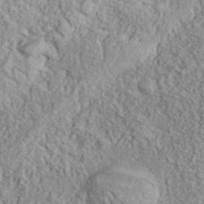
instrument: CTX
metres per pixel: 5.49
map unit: eHh
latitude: 37.8206
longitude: -81.0458
